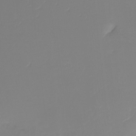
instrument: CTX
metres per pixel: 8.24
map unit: Ht
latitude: -14.6897
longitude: -49.2159
